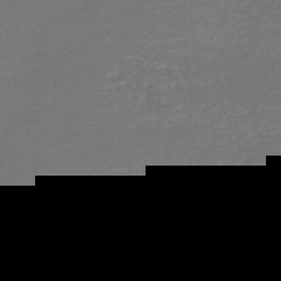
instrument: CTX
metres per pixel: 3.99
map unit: HNb
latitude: -48.8408
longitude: 60.0094
